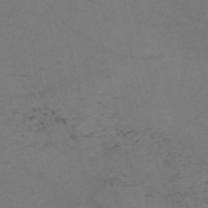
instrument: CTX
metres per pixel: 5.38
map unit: Nve
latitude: -58.0472
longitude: 51.1242
